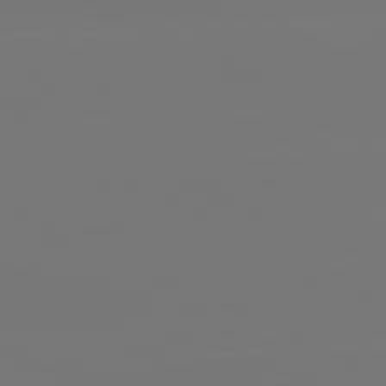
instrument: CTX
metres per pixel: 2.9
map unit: lApd
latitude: 81.3671
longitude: -149.0836
